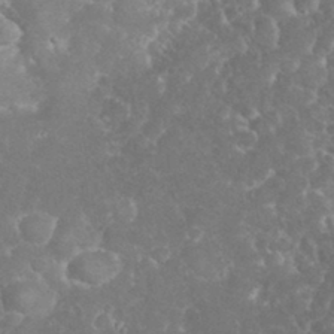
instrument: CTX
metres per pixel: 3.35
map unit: eHh
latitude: 32.6113
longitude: -63.6694
